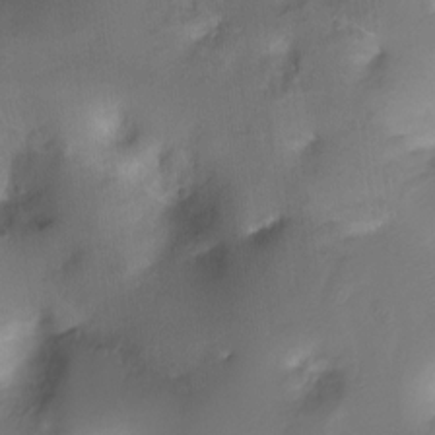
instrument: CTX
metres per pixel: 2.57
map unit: Ht
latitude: -11.4077
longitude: -45.3104
